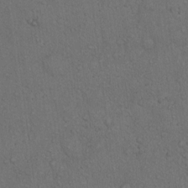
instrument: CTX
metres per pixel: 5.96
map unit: Hto
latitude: 13.9150
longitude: -55.8772
